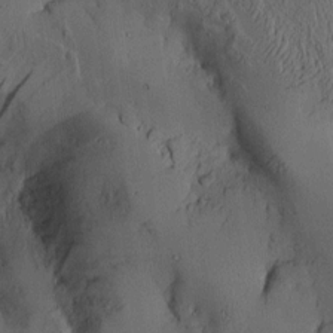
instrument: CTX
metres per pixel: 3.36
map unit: Aa
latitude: 9.3860
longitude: -127.4049
